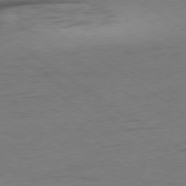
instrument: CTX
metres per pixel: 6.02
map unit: Hpe
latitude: -78.8786
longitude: -16.5546
